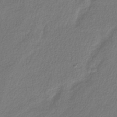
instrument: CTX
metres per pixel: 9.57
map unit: lHb
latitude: -40.9919
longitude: 70.6330
